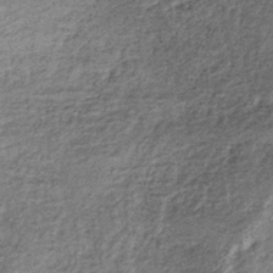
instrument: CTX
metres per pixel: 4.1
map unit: lHb
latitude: -36.4629
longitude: 65.9745
